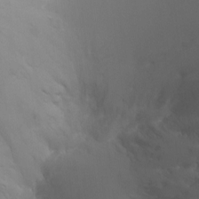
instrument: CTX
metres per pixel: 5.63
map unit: Ht
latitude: -0.6330
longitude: -16.0255
